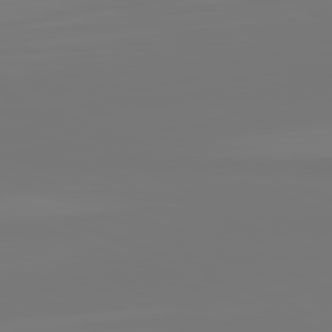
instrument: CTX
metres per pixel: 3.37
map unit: lApd
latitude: 81.8961
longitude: -176.7246
